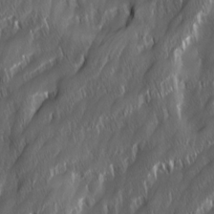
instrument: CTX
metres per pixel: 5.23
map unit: Ave
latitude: 15.6127
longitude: -135.2537
